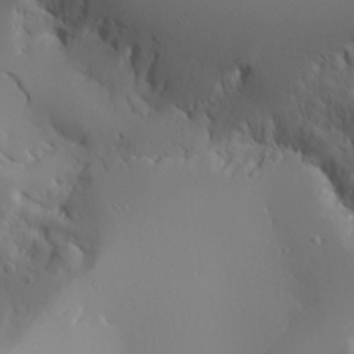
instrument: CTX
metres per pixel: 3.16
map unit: Aa
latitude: 23.9339
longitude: -126.7435
